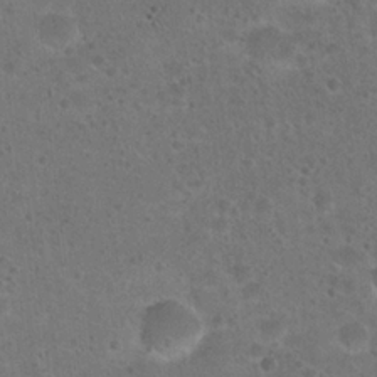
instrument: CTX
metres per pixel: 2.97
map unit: Hto
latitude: 22.4790
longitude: -48.4979
